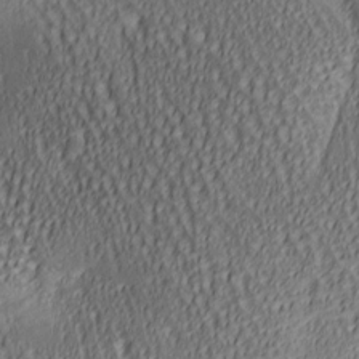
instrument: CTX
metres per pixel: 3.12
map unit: lAa
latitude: 5.8961
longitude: -117.0459
